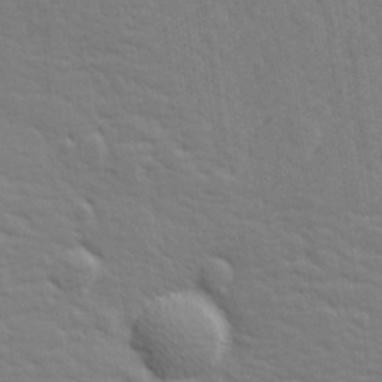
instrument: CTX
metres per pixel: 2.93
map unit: lHvf
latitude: 26.7624
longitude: 143.5210
